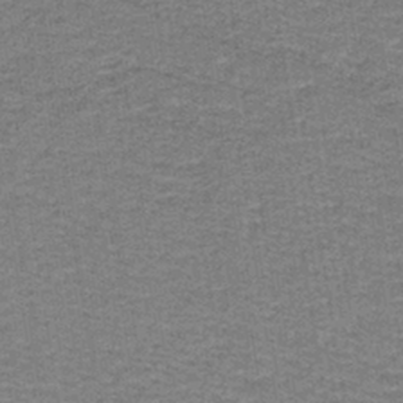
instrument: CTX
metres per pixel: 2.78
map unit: lHb
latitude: -40.3117
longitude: 55.4077
